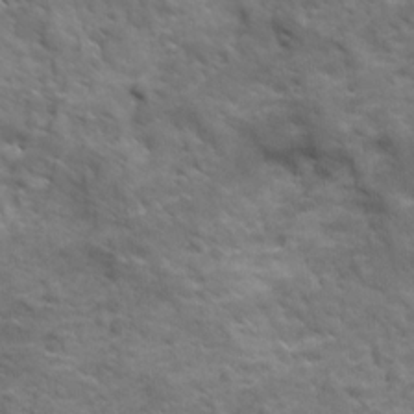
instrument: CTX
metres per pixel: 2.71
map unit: Ave
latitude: 18.7435
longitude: -132.4223
